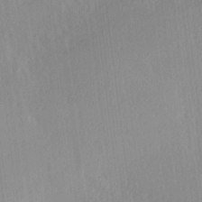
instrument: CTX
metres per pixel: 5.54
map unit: Hve
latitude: 18.7246
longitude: 149.2754
